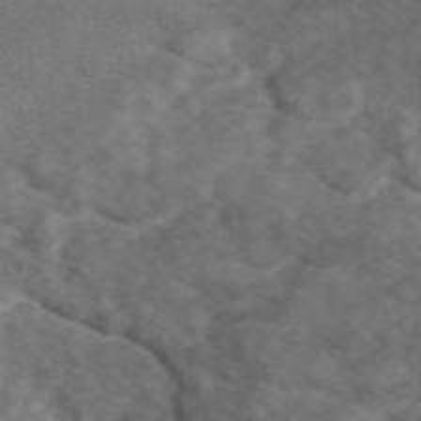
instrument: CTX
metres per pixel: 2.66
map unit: eAb
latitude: 47.5371
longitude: 102.1984
